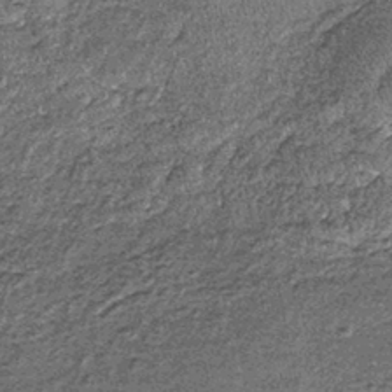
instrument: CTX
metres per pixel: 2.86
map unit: lHb
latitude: -39.6155
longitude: 65.4077
